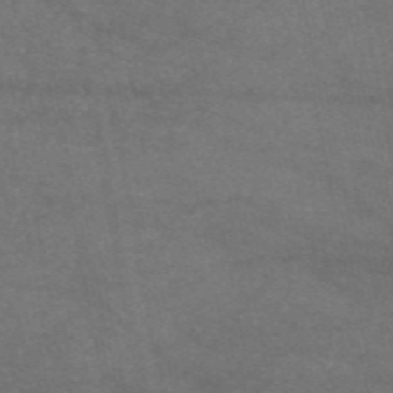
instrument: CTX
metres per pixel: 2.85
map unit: eAb
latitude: 47.0837
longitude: 120.0661
